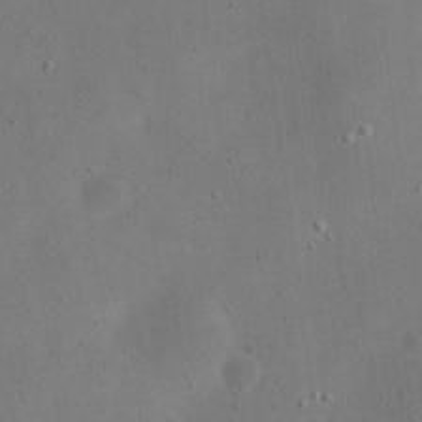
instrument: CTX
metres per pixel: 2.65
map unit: eHh
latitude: 23.3293
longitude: -67.0080
